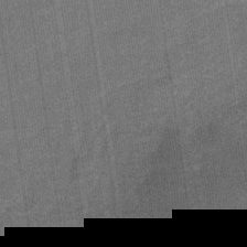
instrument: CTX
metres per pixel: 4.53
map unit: eHb
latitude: -30.8219
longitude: 64.3495
